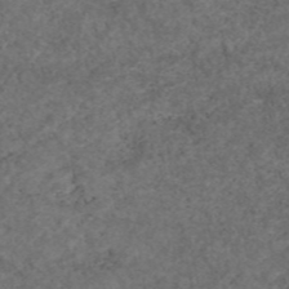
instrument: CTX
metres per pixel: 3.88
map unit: eAb
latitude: 45.4048
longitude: 115.2565
